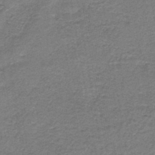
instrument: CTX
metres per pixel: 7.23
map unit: HNb
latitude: -44.2551
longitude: 49.9178
